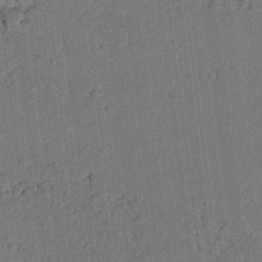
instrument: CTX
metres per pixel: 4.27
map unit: lAvf
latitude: 7.8772
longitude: 165.3699
